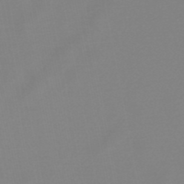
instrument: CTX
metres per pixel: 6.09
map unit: lHb
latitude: -48.7463
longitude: 72.2172
